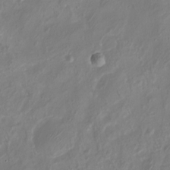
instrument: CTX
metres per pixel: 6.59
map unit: eHh
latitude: -5.8989
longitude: -77.4426
